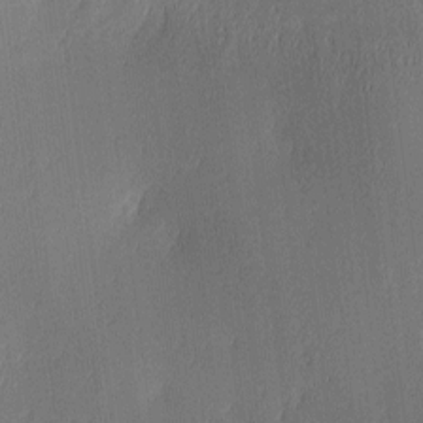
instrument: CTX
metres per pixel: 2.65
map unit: lAa
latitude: 3.5938
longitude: -117.8017
